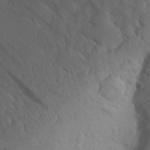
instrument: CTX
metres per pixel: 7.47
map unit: Aa
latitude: 23.8961
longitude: -145.9339
